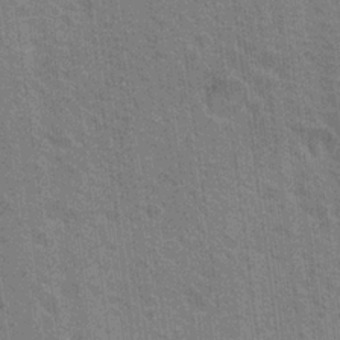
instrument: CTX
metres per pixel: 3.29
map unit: Nhu
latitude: 18.5356
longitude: -30.8191
